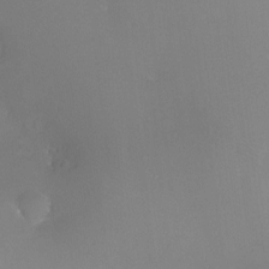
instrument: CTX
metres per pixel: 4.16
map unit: Nhu
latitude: -8.0094
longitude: -73.4048
